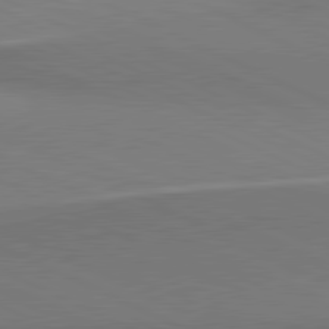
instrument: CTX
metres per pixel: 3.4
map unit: lApd
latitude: 81.3482
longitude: 161.8422
